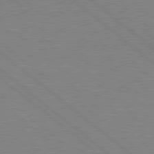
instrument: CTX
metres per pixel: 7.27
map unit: Hpe
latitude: 78.3845
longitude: -123.7450
